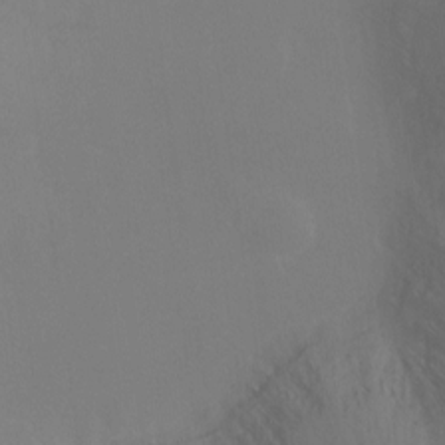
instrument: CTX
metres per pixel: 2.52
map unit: Ht
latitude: -9.6155
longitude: -31.8584
